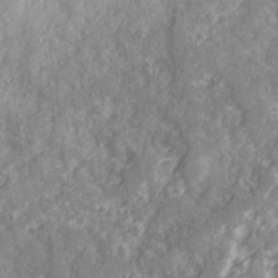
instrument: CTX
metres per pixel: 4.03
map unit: Ave
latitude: 22.0255
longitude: -132.2900
